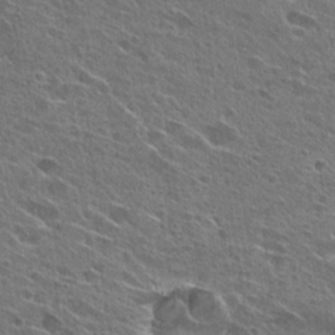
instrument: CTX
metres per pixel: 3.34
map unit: Hto
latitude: 26.3467
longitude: -44.4790
